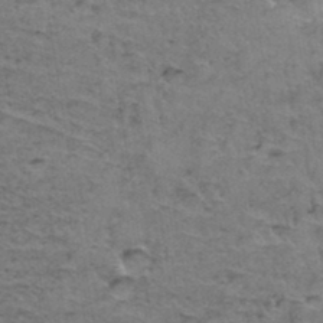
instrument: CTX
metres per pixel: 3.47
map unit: Hto
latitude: 36.7813
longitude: -46.7058
